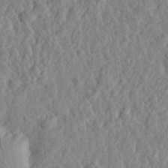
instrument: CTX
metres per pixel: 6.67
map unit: eHh
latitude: 28.0822
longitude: -76.5168
